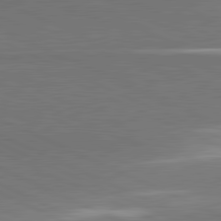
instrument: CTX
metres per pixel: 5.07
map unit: lApd
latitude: 81.7827
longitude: 156.9919
